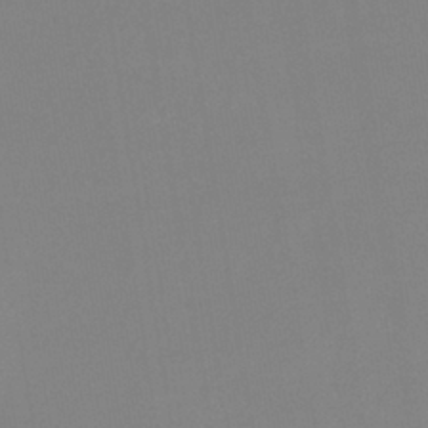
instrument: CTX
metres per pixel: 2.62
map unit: lHb
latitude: -37.4076
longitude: 74.4440
